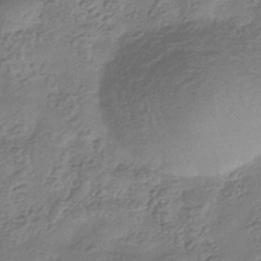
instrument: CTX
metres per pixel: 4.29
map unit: eHb
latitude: -35.1998
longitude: 80.3495
